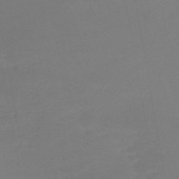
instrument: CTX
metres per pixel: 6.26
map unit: lHb
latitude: -45.6533
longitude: 67.0297
